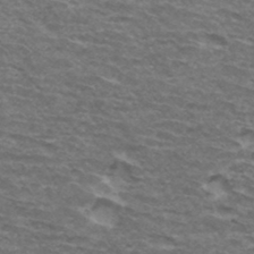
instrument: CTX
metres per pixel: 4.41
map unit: Hto
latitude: 34.6490
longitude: -42.5168
